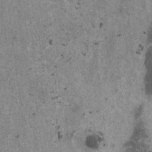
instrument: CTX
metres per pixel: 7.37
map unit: HNhu
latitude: 0.9702
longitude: 4.5951
